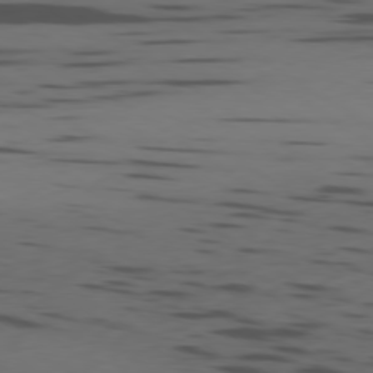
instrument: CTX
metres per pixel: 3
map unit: Ap
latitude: -79.5588
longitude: -62.2334
